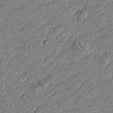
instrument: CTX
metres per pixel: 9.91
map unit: Htu
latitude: -6.1039
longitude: 177.2943
